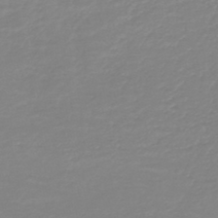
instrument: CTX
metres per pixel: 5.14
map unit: HNb
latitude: -45.0486
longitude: 54.2551
